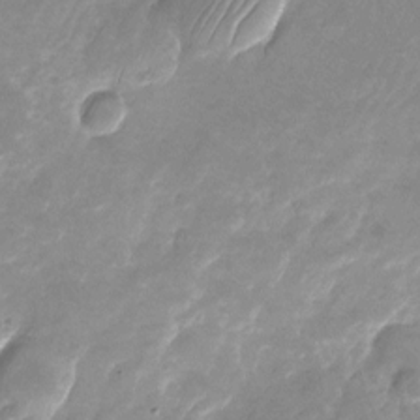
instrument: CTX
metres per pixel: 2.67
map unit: Nhu
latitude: -24.9164
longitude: -69.8395
